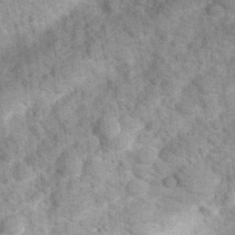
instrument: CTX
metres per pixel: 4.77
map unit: Hve
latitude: 32.2900
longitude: 151.5021
